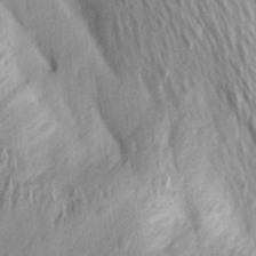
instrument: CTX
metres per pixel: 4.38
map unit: Aa
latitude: 19.8583
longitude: -146.2901
